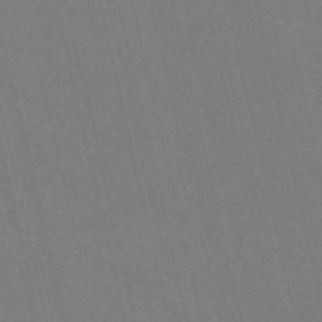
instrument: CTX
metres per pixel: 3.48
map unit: HNb
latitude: -54.1795
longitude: -35.0458
